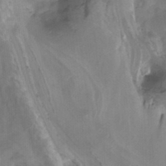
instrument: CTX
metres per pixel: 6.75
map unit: HNhu
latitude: -26.8219
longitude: 74.4440
